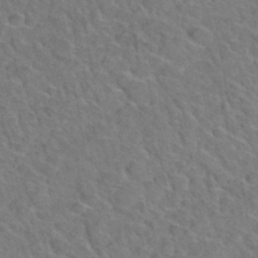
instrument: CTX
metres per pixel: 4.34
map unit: Hto
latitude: 35.0836
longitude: -49.1403
